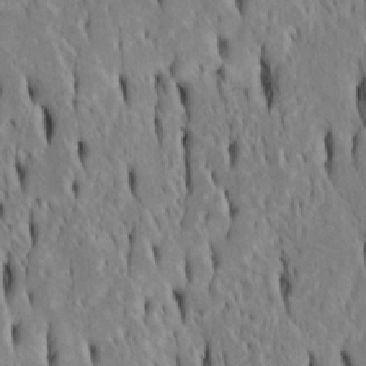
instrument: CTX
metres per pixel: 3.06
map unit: Htu
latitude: -4.7841
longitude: 151.5021
